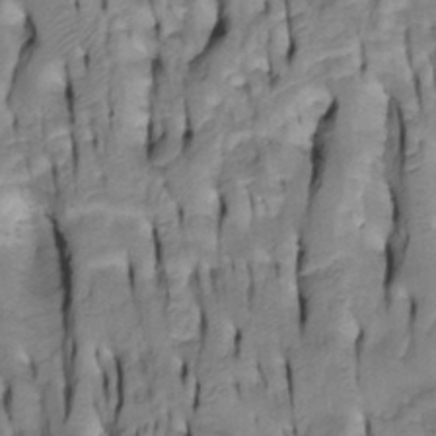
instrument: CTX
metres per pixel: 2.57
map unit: Htu
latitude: -4.9163
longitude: 150.6707
